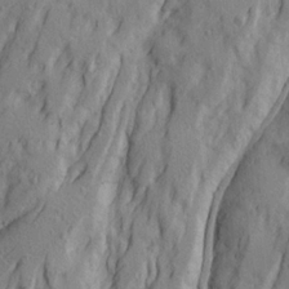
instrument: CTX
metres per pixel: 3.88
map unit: Ave
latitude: 21.6694
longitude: -130.5168
